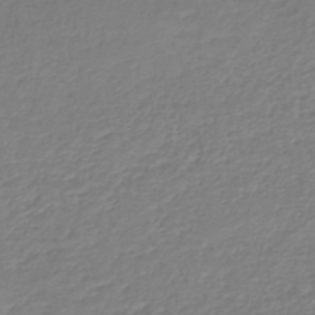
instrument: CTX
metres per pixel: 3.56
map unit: lHb
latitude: -45.6722
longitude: 61.5588
